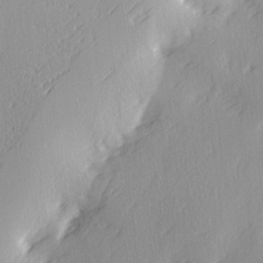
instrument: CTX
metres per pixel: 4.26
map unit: Ave
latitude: 2.7246
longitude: -111.6694
